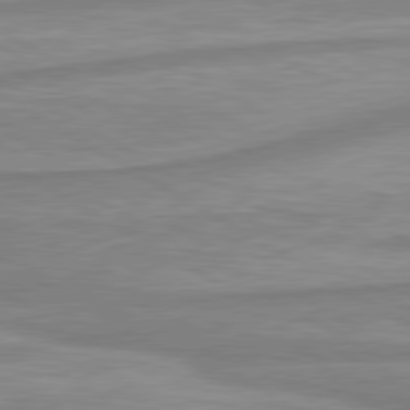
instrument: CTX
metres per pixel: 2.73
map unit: lApd
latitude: 80.3656
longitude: -172.8002
